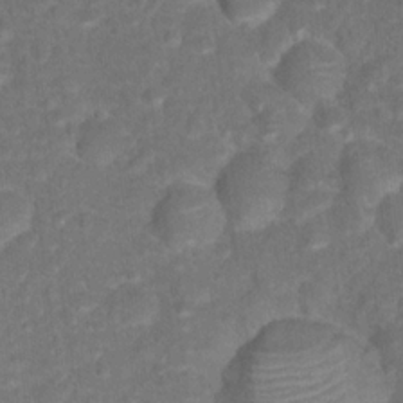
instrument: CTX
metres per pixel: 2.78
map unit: Hto
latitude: 17.9528
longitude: -40.5734
